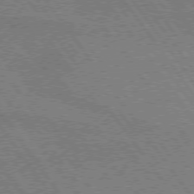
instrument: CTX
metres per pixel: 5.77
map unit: lApd
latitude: 74.9514
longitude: -80.7624
